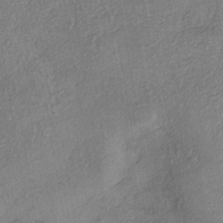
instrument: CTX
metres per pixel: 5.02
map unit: eHh
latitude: -41.7477
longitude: 120.1228
